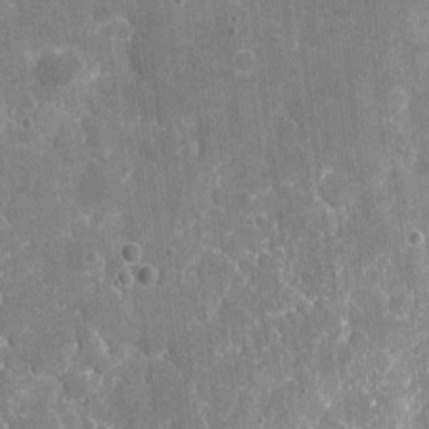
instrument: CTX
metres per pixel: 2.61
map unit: eHh
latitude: 5.4804
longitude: -67.7449
